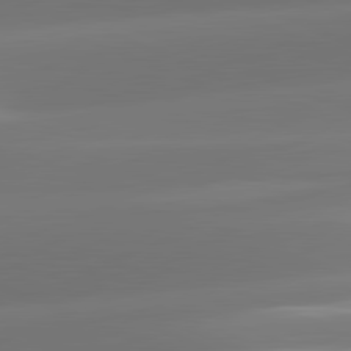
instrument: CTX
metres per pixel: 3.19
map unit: lApd
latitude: 81.8583
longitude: -161.7260
